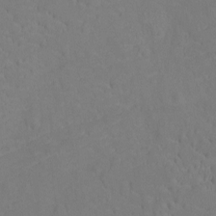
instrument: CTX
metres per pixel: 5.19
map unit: Ht
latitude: -9.9745
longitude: -23.3671
